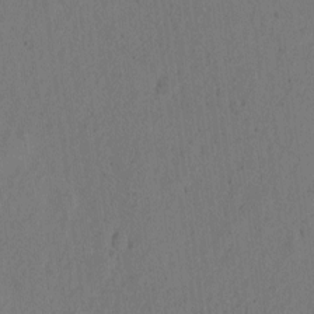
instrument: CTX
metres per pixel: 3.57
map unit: eHh
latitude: 2.8380
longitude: -78.7624
